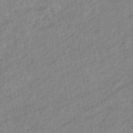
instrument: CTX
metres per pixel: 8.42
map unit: eHb
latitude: -40.8597
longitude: 82.9353
